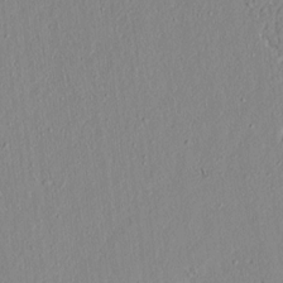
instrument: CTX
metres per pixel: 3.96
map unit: lAvf
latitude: 7.2537
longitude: 168.0661
